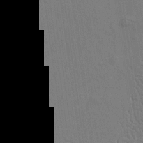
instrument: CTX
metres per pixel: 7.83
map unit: Aa
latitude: 21.4049
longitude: -140.8002
